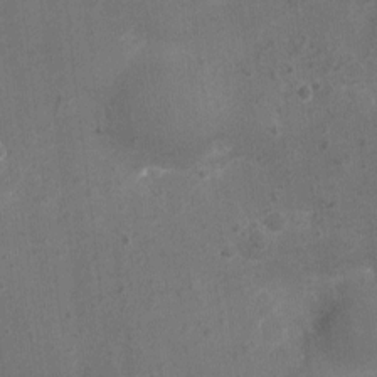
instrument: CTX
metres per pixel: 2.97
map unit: Ht
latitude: -1.0676
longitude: -15.9717
